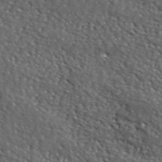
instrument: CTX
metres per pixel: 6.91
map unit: ANa
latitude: 41.9150
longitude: -87.1025
